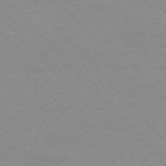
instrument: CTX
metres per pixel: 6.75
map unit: Ap
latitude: -76.6896
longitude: -87.9339
